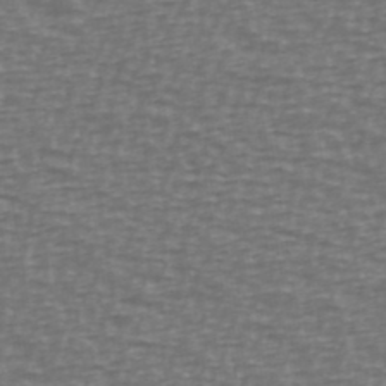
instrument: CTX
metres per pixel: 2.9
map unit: Ave
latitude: 38.8947
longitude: -113.2159
